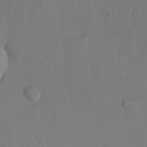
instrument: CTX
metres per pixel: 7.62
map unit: lHvf
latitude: 21.4238
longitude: 145.3699
